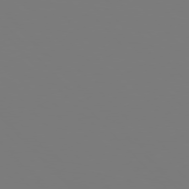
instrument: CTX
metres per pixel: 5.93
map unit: Hpe
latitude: 76.7813
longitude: -161.6316
